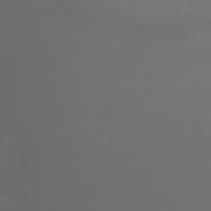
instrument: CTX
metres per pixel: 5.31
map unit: Nhu
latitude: -1.5399
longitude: -75.7261
